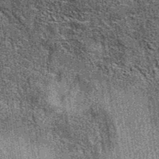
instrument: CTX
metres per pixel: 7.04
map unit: eAb
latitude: 37.9717
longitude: 107.6911
